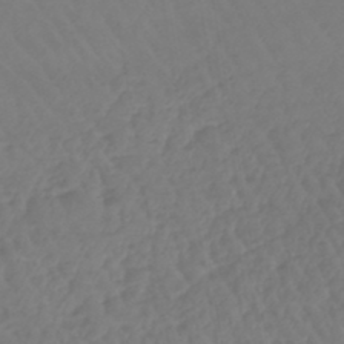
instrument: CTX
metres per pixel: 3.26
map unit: lHb
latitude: -43.4265
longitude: 67.0486
